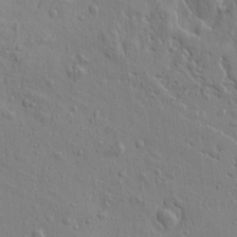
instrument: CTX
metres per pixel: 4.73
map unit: Htu
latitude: -3.4454
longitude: 156.8219
